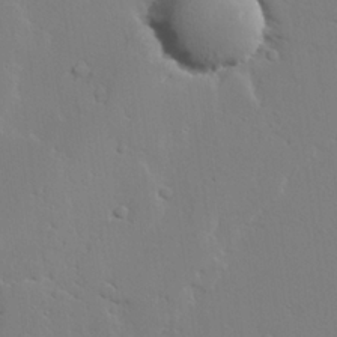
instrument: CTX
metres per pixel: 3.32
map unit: lAvf
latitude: 25.0269
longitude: -109.9150
